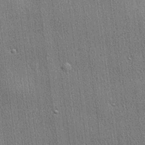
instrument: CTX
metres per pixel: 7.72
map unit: lHvf
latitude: 20.9514
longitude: 141.6344
